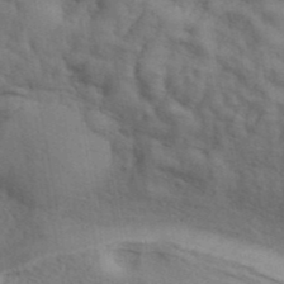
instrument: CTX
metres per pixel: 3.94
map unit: ANa
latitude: 42.4979
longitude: 51.3131
